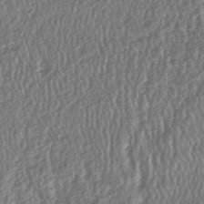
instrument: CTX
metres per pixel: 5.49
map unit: lHb
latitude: -43.9178
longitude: 76.2362
